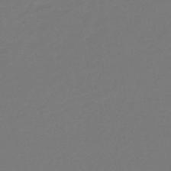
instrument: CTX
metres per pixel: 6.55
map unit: eHb
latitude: -46.5573
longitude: 85.8611
